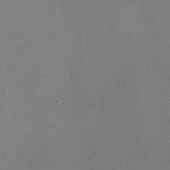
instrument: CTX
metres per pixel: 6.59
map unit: Ht
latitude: -1.1998
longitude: -15.9339
